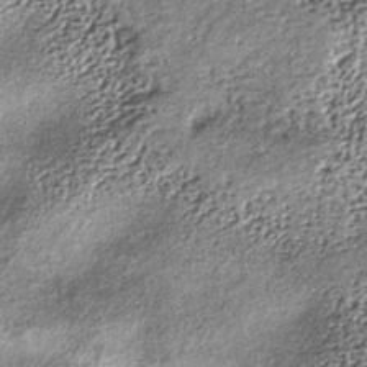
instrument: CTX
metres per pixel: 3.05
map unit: lHb
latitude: -38.6329
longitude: 67.8612
